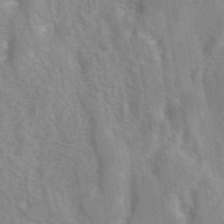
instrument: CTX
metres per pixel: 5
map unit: eAb
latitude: 41.2159
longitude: 106.3873
